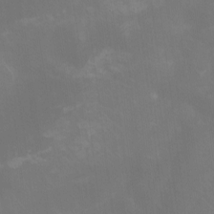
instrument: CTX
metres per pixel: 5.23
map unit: Nhu
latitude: -8.1795
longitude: -83.9150
